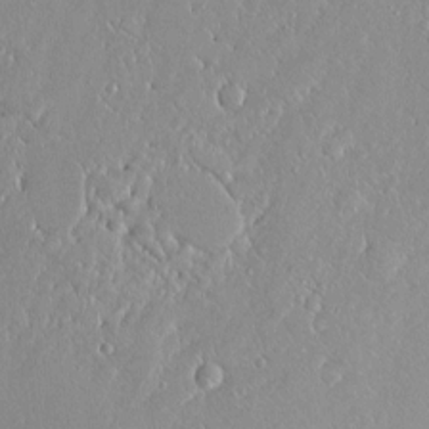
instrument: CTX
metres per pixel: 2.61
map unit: Htu
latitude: -6.2550
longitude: 158.1606
